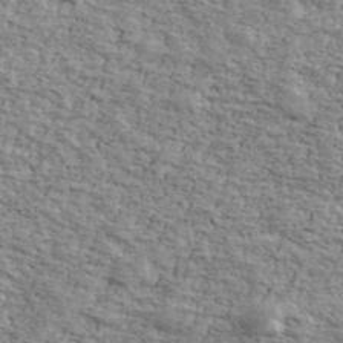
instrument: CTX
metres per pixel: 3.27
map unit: Ave
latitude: 41.3481
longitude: -109.6693
